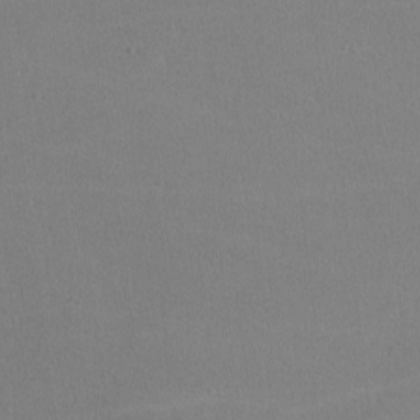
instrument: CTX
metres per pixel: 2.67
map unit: lHvf
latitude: -10.8408
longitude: -100.0444
